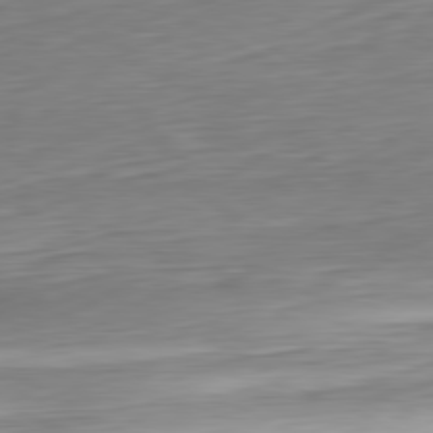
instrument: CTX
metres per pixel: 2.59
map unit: Ap
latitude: -81.3699
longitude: -67.1970
